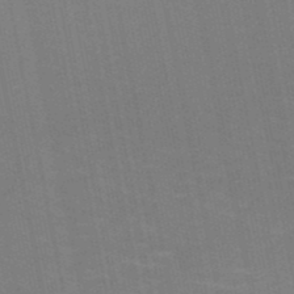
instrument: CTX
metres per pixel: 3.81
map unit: HNb
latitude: -49.9556
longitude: -50.1577
